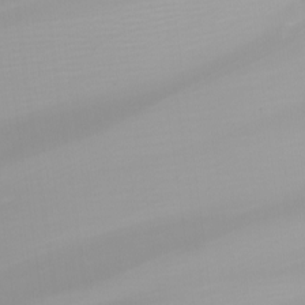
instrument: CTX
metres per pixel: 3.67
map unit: Nhu
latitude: -5.7666
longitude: -90.1389
